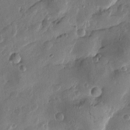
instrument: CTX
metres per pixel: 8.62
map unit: Htu
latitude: 0.1766
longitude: -177.8205
